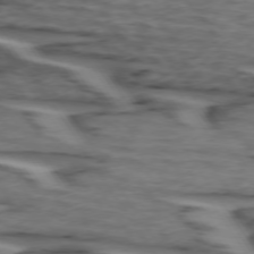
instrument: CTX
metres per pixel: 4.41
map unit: lApd
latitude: 74.2145
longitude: -71.0836
